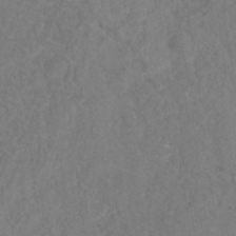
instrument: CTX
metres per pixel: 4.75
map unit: HNhu
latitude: -28.4818
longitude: 74.8219
